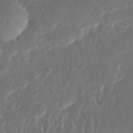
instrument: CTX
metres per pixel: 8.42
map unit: Ave
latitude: 15.2159
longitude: -138.9703
